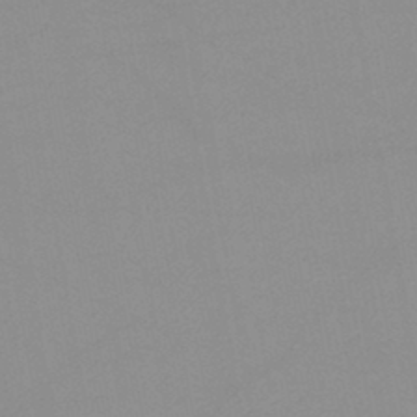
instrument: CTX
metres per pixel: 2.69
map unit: lHb
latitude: -44.0094
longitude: 67.3132
